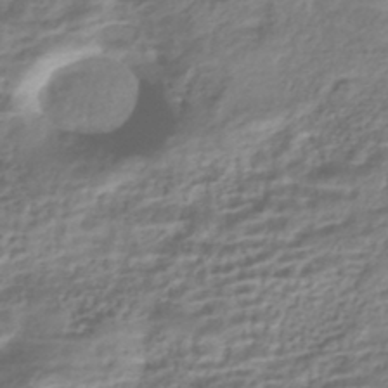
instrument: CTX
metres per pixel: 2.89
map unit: HNhu
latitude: -42.4628
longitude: 100.2172
